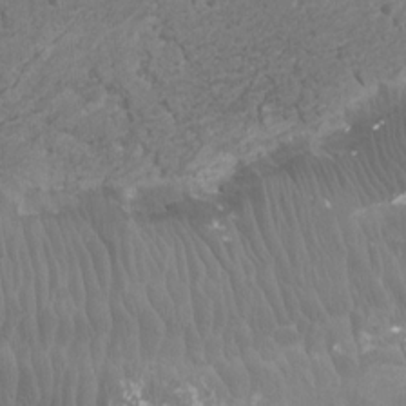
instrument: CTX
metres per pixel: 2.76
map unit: Htu
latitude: 2.7435
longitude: -20.0255
